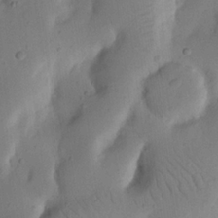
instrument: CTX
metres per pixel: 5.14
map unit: Nhu
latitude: 19.3292
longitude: -74.4034
